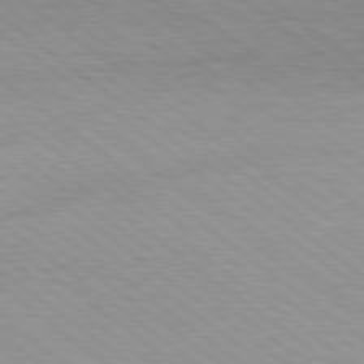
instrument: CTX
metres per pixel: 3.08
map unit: Hpe
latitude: 78.8569
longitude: -121.8584
